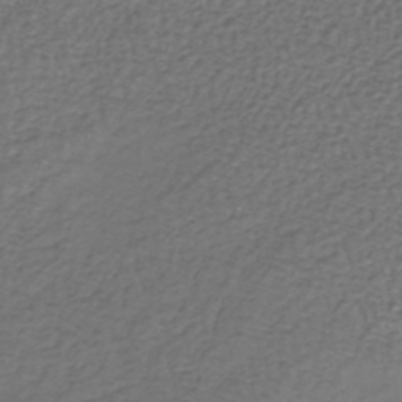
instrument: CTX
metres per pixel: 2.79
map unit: lHb
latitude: -38.8597
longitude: 62.2550
